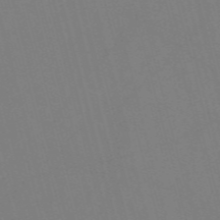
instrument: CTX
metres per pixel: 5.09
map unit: Nve
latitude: -58.0849
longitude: 62.0094
